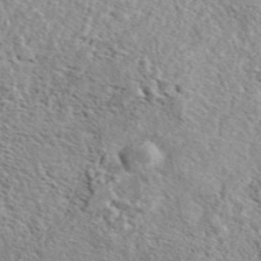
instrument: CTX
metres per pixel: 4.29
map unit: eAb
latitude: 44.2144
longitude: 114.2361
